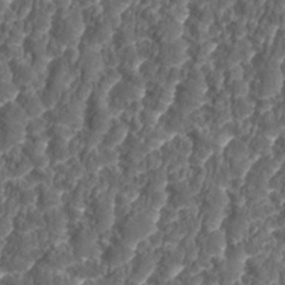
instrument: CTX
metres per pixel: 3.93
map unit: eHh
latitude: 34.9513
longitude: -138.0444
